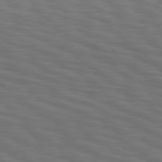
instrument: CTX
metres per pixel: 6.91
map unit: Hpe
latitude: 75.6127
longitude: -132.0822
